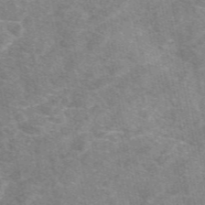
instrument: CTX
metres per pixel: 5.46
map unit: eAb
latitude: 49.7072
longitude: 120.0472
